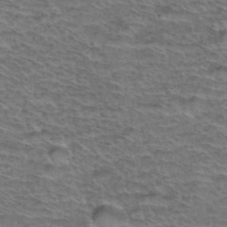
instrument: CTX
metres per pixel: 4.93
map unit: Hto
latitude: 37.1026
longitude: -46.0255
